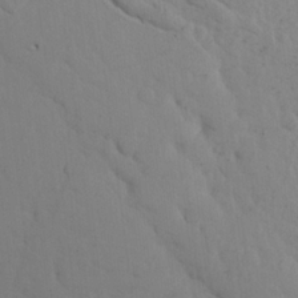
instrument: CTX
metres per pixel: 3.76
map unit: lHvf
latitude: 21.6316
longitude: 142.2739
